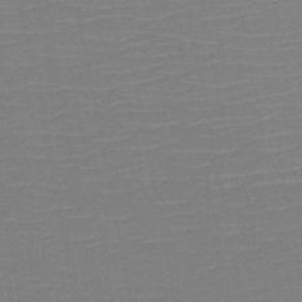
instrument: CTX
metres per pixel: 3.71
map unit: HNb
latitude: -50.6140
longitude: -45.8205
